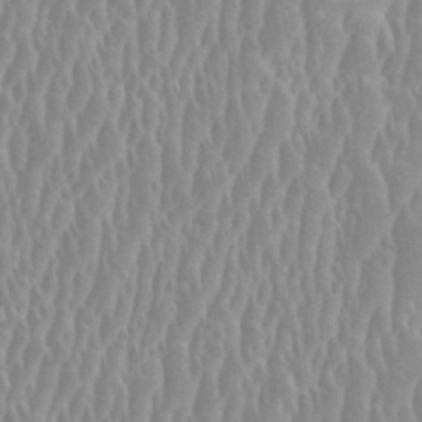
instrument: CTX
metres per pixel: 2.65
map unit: HNhu
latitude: 0.6679
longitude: -0.0255
